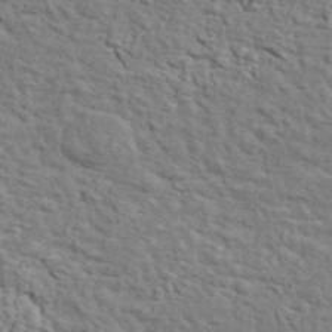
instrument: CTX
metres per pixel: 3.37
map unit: ANa
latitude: 41.5560
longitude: 29.3510
